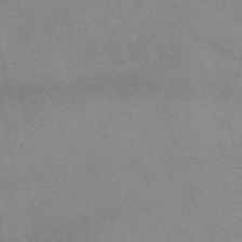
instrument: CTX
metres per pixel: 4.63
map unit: eAb
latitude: 49.0647
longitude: 106.5763
